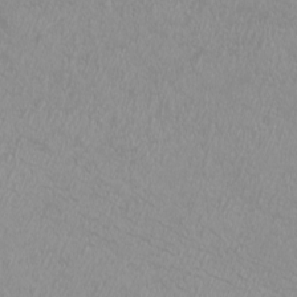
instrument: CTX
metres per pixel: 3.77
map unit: eHh
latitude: -7.3509
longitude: -76.4412
